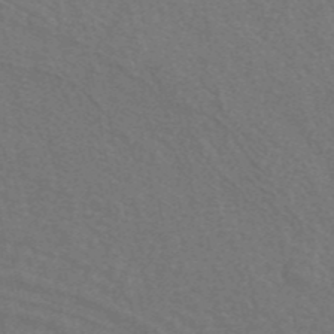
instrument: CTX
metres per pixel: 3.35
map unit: ANa
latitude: 43.7072
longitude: 29.8422
